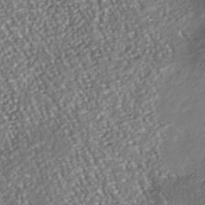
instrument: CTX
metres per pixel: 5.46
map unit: Nhu
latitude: -38.5196
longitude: -80.5924
